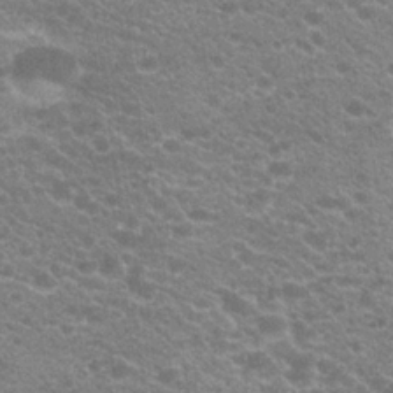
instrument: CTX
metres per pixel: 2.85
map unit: Hto
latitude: 23.4804
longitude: -35.4426
